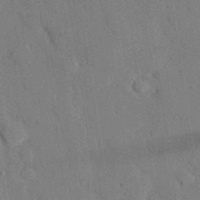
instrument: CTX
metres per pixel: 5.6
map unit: eHh
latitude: 27.6127
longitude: -80.1578
